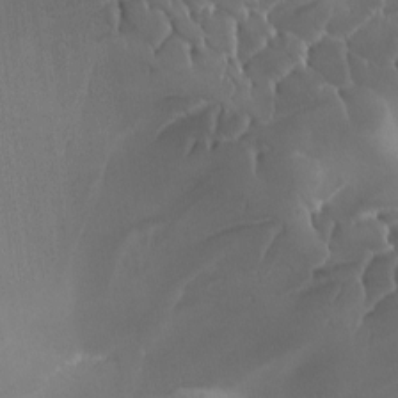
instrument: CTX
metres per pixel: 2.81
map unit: Ave
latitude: -7.8611
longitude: -122.2900
